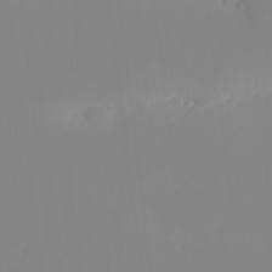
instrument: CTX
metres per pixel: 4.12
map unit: eHh
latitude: -5.5021
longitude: -86.3845
